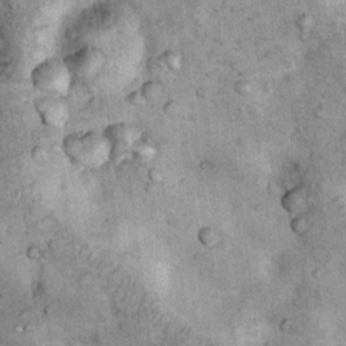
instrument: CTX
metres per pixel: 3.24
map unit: Nhu
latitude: 7.8583
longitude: -23.8583
